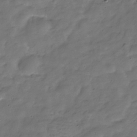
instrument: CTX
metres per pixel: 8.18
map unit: Hve
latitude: -31.6344
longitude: 91.7100
